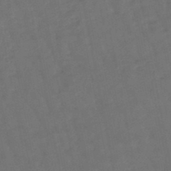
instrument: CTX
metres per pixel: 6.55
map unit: eHb
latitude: -47.4643
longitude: 80.9353
